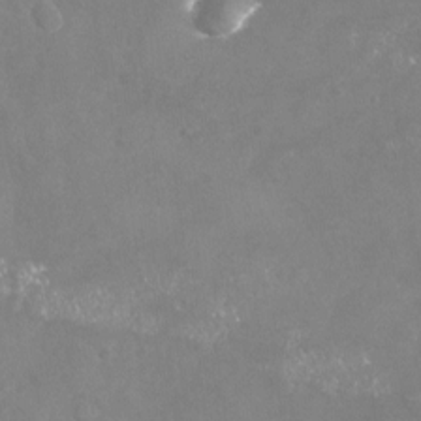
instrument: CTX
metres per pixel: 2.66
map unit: Nhu
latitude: -22.8219
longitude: -57.5938
